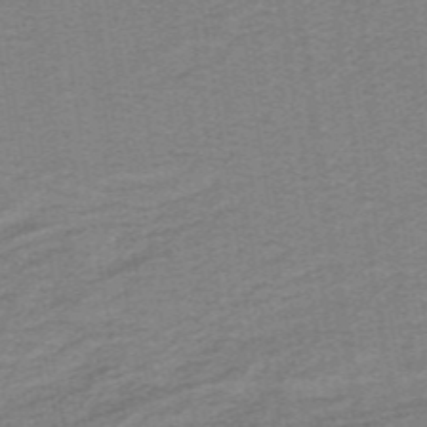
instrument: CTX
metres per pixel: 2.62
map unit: lHb
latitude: -41.6722
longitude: 54.6141
